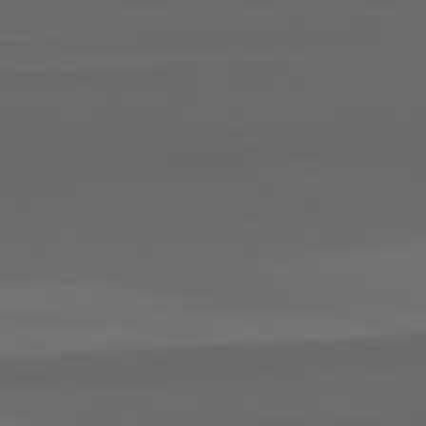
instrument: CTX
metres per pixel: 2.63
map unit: lApd
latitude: 82.8569
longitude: 159.9178
